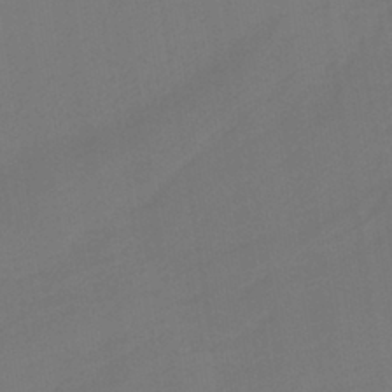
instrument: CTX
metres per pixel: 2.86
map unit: HNb
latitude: -37.2942
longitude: 54.8030
